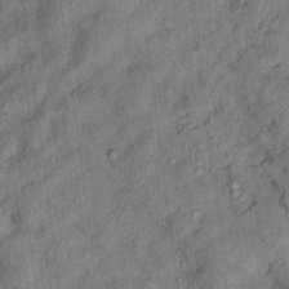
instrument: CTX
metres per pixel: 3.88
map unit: Hto
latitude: 13.7639
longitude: -34.4601
